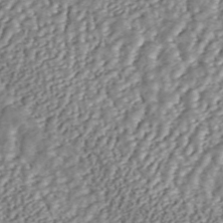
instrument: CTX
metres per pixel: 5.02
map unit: ANa
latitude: 45.6127
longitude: 37.0108
